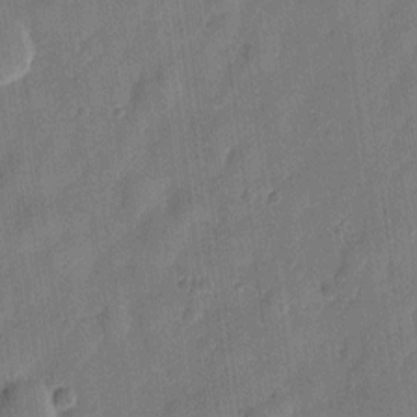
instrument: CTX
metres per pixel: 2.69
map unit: eHh
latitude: 8.1011
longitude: -74.1200
